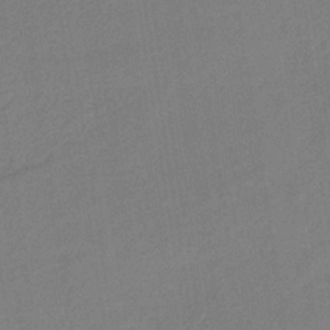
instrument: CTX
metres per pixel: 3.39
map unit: lHb
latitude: -34.5196
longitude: 63.6722
